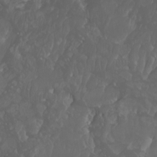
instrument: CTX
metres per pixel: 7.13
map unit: Htu
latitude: -4.9541
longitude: -75.7072
